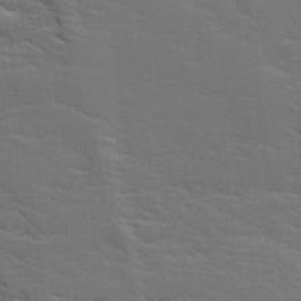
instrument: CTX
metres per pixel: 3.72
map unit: lHvf
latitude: 26.3089
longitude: 143.3698
